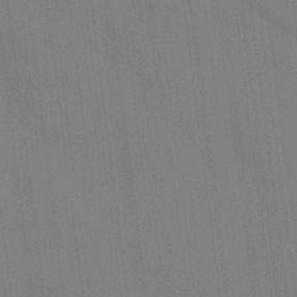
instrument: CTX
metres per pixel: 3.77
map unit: Ave
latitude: 15.1026
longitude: -130.2145
